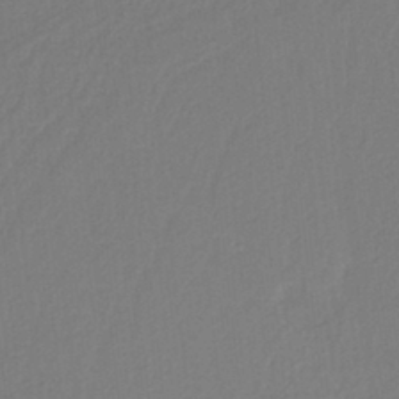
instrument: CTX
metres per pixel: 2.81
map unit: HNb
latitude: -37.4643
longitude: 56.3306
